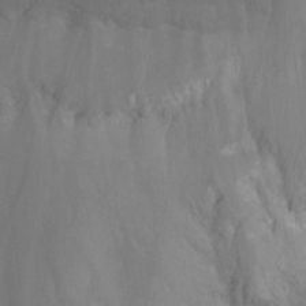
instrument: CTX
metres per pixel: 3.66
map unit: Nhu
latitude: -14.3118
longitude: -55.2159
